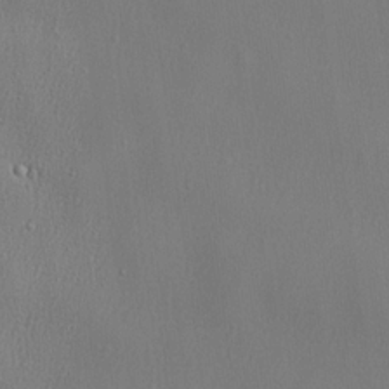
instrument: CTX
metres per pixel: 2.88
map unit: lHvf
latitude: 22.8380
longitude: 141.7100
